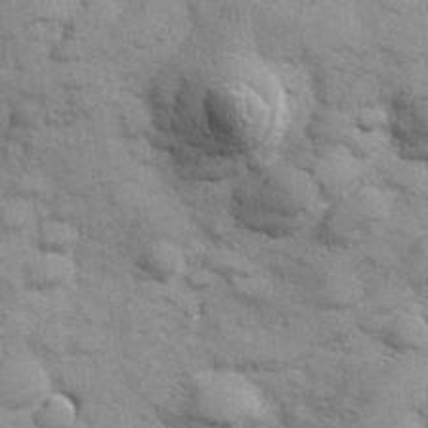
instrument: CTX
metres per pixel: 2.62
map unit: Hve
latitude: 32.5357
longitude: 151.2565
